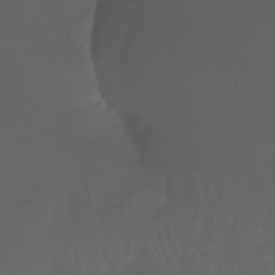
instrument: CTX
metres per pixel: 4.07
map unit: Nhu
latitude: -8.2361
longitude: -80.4790
